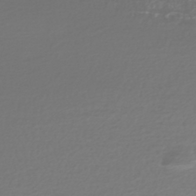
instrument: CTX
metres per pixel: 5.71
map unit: HNhu
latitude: -44.9920
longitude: 98.8408
